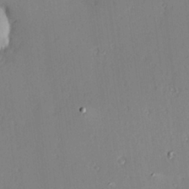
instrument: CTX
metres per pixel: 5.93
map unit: Hve
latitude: 24.8191
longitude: -93.4804
